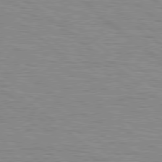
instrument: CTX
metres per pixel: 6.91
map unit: Hpe
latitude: 78.8947
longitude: -140.9513
